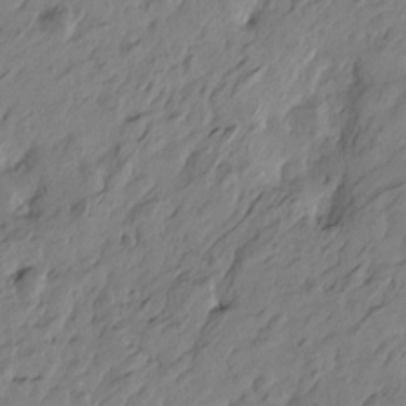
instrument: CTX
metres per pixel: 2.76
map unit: Htu
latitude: -5.7855
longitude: -179.9150
